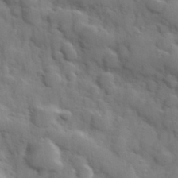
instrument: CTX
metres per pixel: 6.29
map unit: Hve
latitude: 31.3671
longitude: 150.9542
